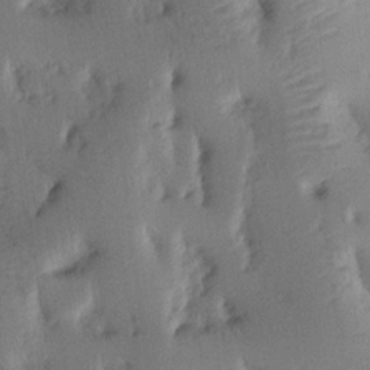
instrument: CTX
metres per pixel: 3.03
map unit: Nhu
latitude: 14.5168
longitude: -78.7058
